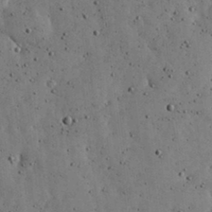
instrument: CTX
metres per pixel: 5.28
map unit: lHvf
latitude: 18.8947
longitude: -114.3089
